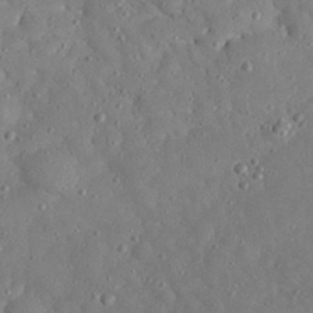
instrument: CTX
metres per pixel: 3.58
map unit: eHh
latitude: 23.2726
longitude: -67.4048
